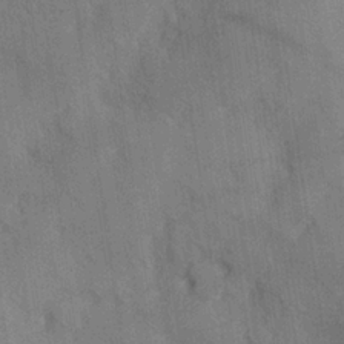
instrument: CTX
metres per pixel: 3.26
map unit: Hve
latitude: 25.7260
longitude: 147.5966
